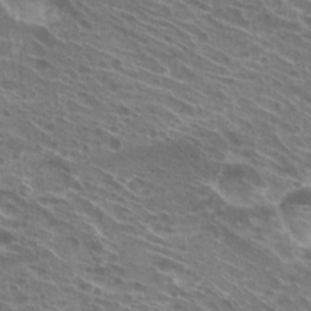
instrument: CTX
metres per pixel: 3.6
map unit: Hto
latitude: 23.6505
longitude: -38.7246
